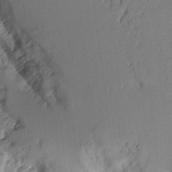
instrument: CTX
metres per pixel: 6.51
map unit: Aa
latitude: 10.3090
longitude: -127.0648
